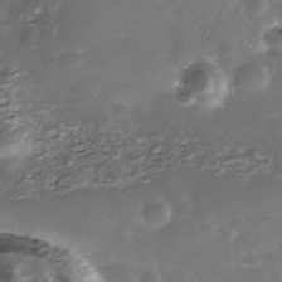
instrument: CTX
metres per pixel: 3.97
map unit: Nhe
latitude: -39.5966
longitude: -116.3089
